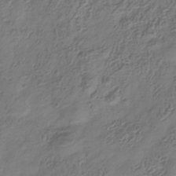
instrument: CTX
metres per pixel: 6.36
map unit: Hve
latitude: -34.1795
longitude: 90.5385
